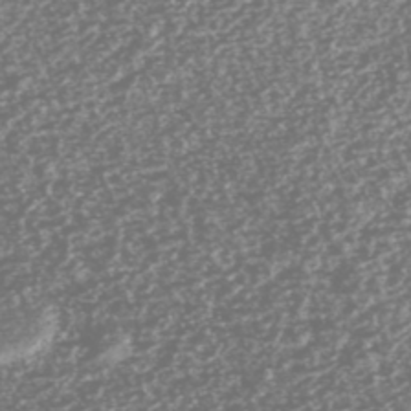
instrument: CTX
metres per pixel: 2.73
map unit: HNhu
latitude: -46.9164
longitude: 31.0108
